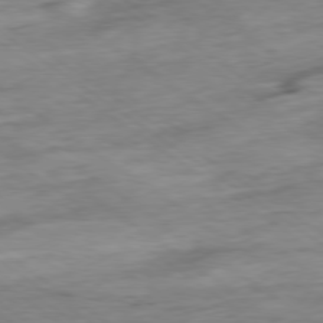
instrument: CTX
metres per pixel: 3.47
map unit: Hpe
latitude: -78.9352
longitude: -17.1403
